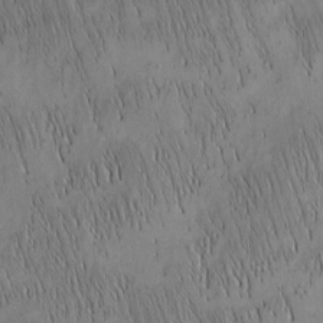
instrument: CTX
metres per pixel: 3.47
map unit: Nhu
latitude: -6.1794
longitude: -152.6302
